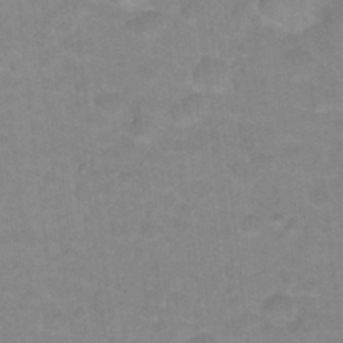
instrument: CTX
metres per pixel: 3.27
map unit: Hto
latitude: 17.9528
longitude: -35.3103
